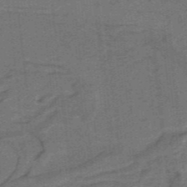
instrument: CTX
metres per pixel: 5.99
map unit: lHb
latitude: -39.8423
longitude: 54.3495
